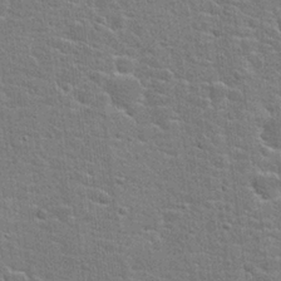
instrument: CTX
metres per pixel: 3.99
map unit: Hto
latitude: 22.3278
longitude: -44.0822
